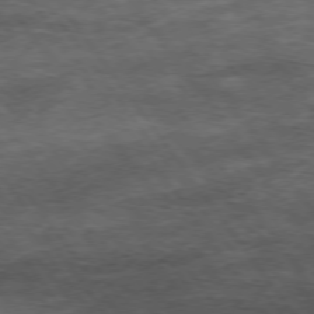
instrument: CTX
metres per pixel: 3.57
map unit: Hpe
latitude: 73.9717
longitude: -143.5371
